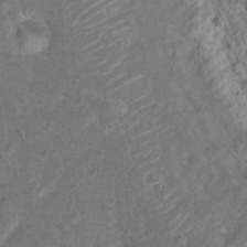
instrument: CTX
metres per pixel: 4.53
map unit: Hto
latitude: 17.6127
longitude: -41.5371
